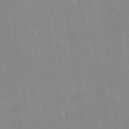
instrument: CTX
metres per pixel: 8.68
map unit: Ave
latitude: 19.0458
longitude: -136.6113
